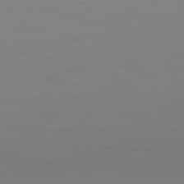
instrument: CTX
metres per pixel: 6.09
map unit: Hpe
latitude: -82.3684
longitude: 9.6155
